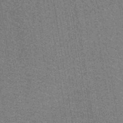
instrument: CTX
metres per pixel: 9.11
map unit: lHb
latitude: -42.7652
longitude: 54.9164
